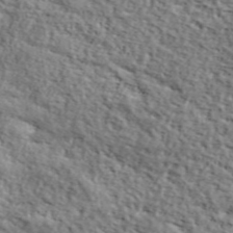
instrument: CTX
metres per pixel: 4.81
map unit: lHvf
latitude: 37.4238
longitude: -86.8947
